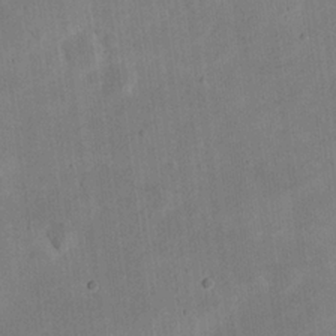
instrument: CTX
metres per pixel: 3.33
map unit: eHh
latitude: 20.4979
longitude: -69.9339
